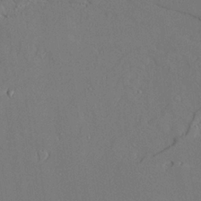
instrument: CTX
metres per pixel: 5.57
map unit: Aa
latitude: 24.1955
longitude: -132.3467
